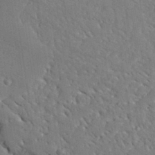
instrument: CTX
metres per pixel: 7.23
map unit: Aa
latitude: 31.6694
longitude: -133.1592
